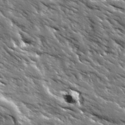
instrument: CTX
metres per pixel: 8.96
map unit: Ave
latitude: 19.5560
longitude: -135.5371
